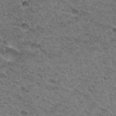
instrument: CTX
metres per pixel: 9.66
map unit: Hto
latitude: 32.7813
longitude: -47.9339
